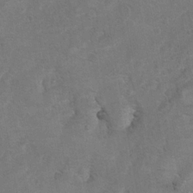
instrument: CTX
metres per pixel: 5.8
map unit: Hto
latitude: 8.9325
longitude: -35.7449
